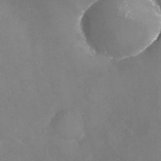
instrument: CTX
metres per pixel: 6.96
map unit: Nhu
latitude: -24.1606
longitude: -57.3481
